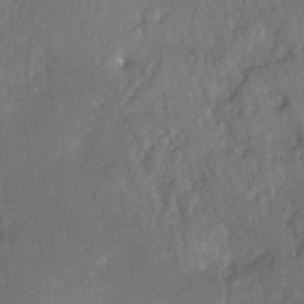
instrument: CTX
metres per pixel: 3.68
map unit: Ht
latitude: -1.1620
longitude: -32.9514
